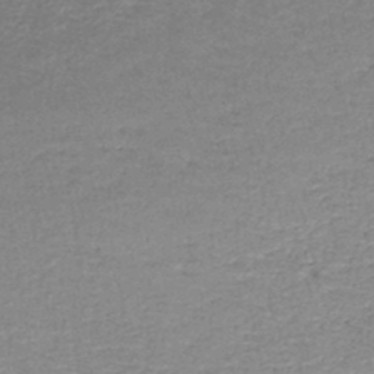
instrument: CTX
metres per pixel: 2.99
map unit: lHb
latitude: -44.1228
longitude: 59.4265
